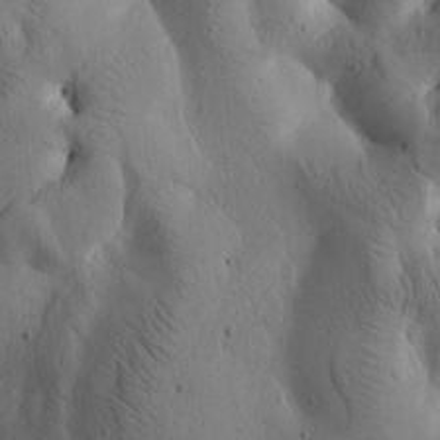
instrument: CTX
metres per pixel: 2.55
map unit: Htu
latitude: -2.0661
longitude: 170.6330
